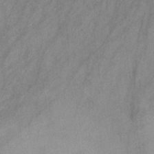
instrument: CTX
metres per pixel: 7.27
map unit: HNb
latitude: -31.1998
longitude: 63.2754
